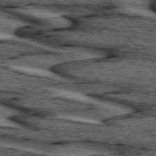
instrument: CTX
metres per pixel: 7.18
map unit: lApd
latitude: 74.3467
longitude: -73.0270
